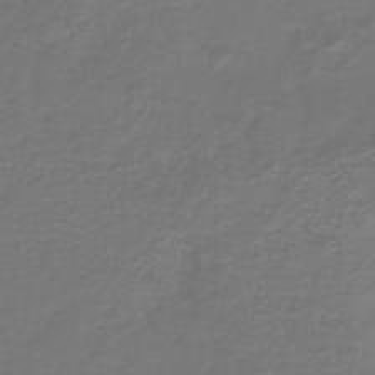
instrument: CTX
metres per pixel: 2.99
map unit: eHh
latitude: -43.3320
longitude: -33.1970
